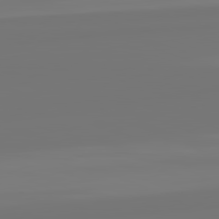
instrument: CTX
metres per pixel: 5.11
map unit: lApd
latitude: 82.0822
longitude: -177.0458
